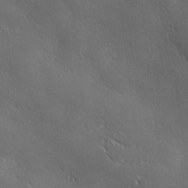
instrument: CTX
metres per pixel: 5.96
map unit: Ave
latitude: 1.0458
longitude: -114.0633
